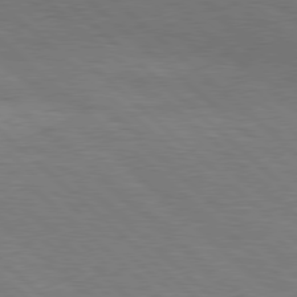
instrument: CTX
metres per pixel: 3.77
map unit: Hpe
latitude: 78.0633
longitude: -155.5938
